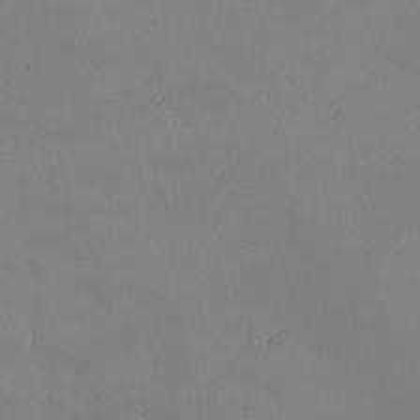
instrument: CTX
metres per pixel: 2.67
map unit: eHh
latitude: -2.1416
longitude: -74.6679
